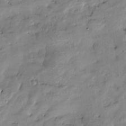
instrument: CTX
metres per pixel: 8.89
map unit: Htu
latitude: -9.4076
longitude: 176.9542
